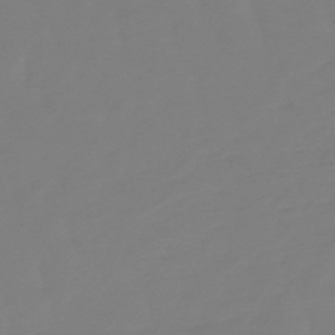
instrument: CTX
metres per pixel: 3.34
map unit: lHb
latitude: -49.4266
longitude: 79.9178
